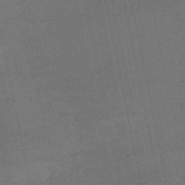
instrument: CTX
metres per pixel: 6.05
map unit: HNb
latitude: -51.9556
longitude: -40.0444
